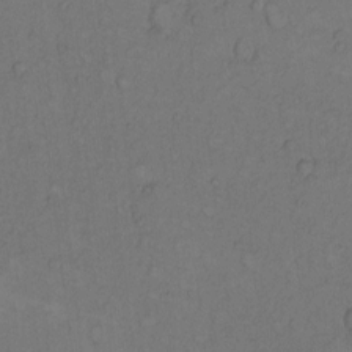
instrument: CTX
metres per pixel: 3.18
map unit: Hto
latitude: 8.9703
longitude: -58.8002
